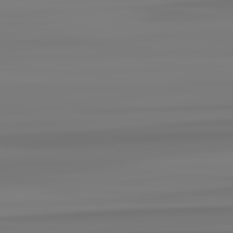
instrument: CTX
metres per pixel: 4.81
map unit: lApd
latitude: 82.8946
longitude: 170.3306
